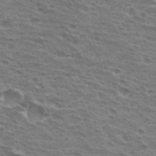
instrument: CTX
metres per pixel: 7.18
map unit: Hto
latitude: 32.4034
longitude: -41.3859
